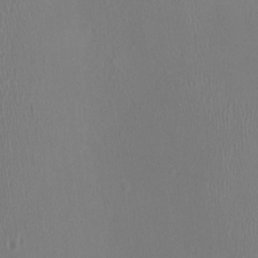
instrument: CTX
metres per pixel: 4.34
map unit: Ht
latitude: -1.4644
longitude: -16.1200
